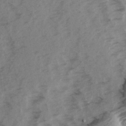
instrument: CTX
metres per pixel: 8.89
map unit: Ave
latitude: 15.2348
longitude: -103.4237
